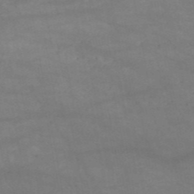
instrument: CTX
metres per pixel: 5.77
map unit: HNb
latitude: -52.1416
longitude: -39.4426
